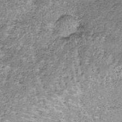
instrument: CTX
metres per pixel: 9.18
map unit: lHb
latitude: -37.3698
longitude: 66.1228
